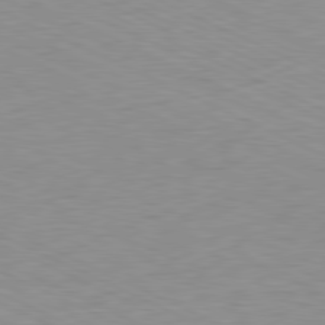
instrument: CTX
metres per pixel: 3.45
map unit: Ap
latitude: -81.3888
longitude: -62.0633
